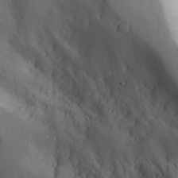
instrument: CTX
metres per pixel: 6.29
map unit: Aa
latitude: 25.5938
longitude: -127.4993
